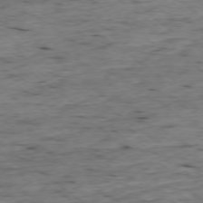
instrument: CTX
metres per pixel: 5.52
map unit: Ap
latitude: -78.5195
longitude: -89.9151
